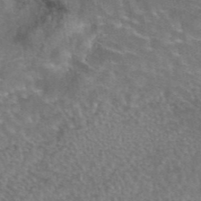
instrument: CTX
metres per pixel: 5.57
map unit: eAb
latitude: 44.8002
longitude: 107.2187
